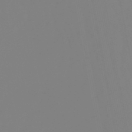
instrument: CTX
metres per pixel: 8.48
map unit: eHb
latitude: -49.9745
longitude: 74.7464
